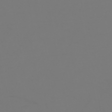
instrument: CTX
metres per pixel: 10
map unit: HNhu
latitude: -46.8219
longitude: 90.7275
